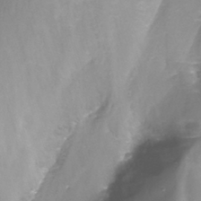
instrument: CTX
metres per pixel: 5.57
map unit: Nhu
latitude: -14.2929
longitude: -63.8395
